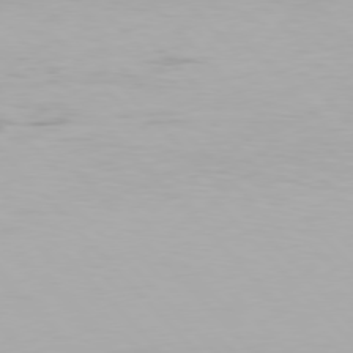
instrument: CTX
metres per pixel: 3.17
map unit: Hpe
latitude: 77.1403
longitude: -169.9528
